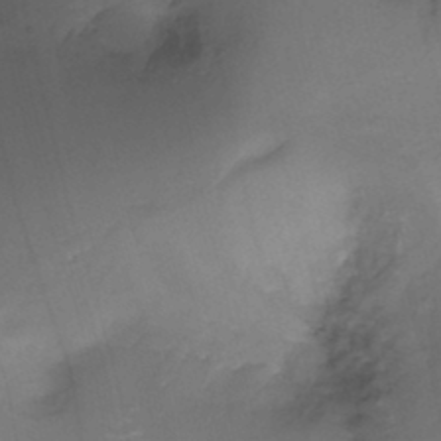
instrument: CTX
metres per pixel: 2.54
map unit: Ht
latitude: -17.1998
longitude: -44.6301
